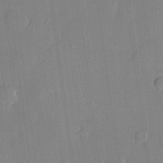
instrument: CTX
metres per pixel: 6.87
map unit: lHvf
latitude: 21.4616
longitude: 146.1417
